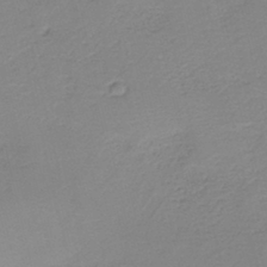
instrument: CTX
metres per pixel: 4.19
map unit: HNb
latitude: -41.0864
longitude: 50.1795
